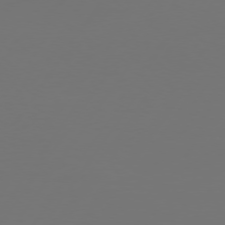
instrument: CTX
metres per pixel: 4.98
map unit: Hpe
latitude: 74.4790
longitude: -130.5735
